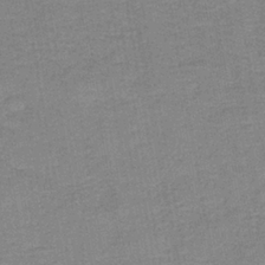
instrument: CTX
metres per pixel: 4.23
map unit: eAb
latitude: -36.1039
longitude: 51.9745
